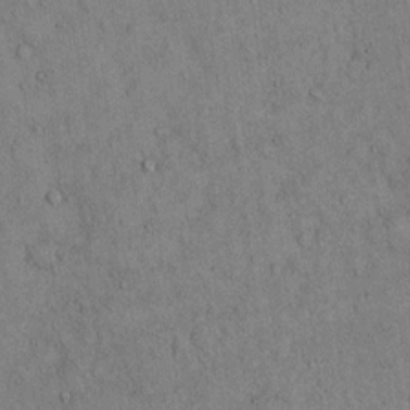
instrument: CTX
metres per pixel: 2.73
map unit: Hto
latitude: 11.6883
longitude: -59.7450
